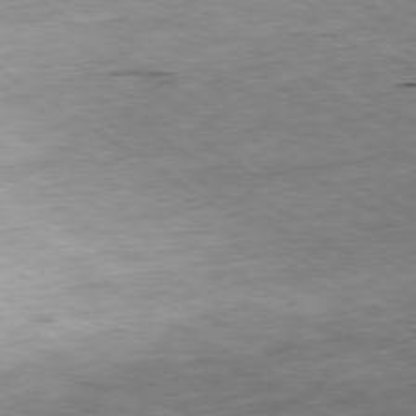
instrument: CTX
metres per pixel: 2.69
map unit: Ap
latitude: -79.8800
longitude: -91.2726
